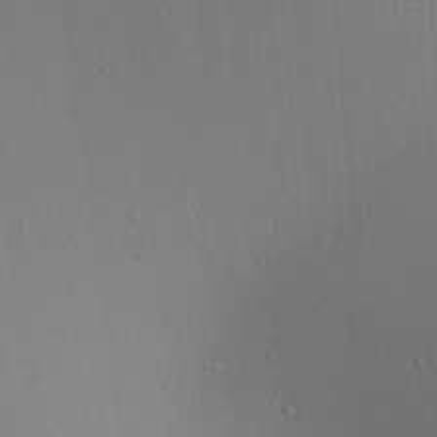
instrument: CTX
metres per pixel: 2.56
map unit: Ave
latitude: 23.2537
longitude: -136.8002
